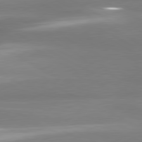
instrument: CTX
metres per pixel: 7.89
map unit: lApd
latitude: 80.5168
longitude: -135.4804
